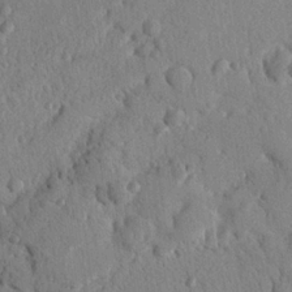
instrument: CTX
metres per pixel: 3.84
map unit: Nhu
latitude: 21.6883
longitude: -76.0822
